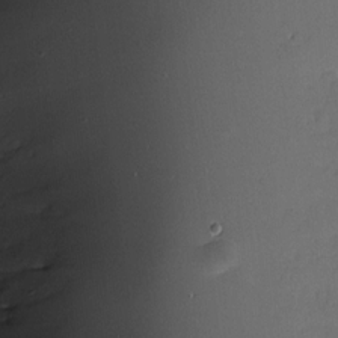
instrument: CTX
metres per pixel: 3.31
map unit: Nve
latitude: -23.5210
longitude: -137.9717
